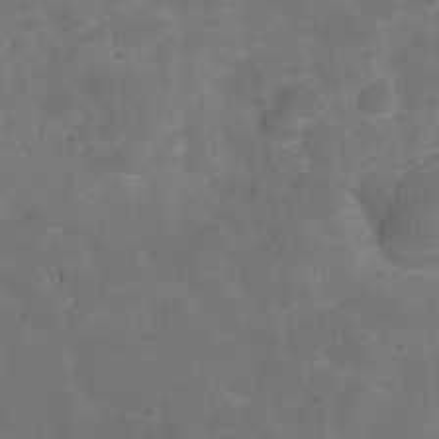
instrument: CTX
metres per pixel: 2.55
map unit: Hve
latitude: -30.0472
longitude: 93.5021
